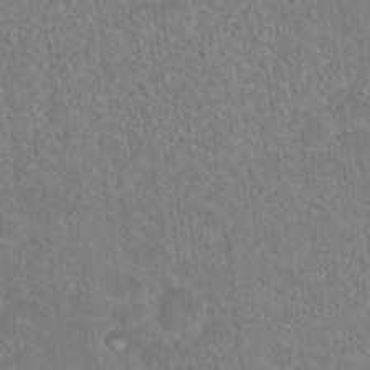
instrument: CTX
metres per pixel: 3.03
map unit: Hto
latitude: 17.1025
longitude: -39.9528
